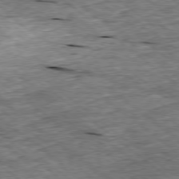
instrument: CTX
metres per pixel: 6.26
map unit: Ap
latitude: -78.8408
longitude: -86.6490
